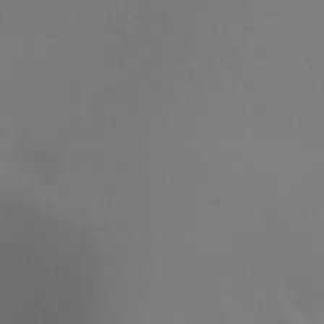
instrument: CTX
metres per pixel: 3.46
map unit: Ht
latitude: -5.1809
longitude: -26.1011
